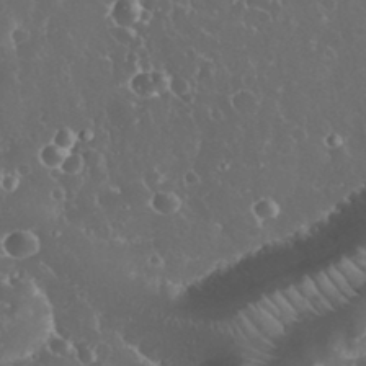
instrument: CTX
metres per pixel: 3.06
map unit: eHh
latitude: 33.8394
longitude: -62.9136
